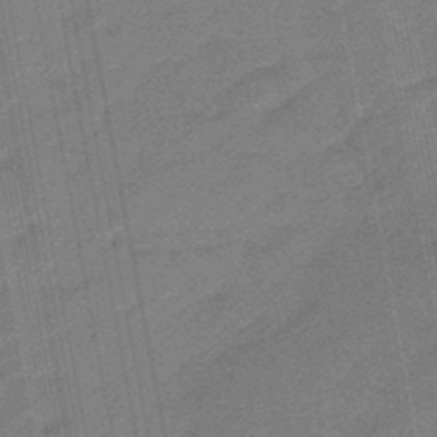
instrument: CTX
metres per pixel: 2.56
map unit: eHb
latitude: -47.3509
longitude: 86.5196
